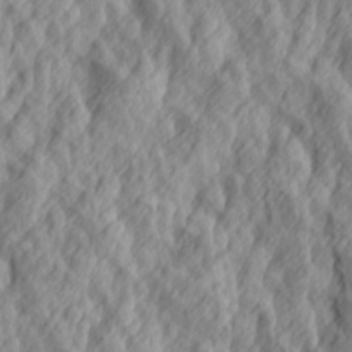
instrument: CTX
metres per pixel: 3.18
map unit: Ave
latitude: 15.0270
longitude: -136.6113
